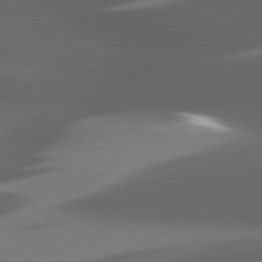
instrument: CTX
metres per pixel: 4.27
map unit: lApd
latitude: 80.0444
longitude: -144.1578
